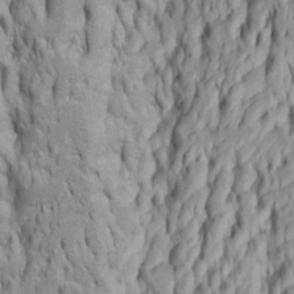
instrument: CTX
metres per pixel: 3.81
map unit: Htu
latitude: -5.5399
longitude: 151.5021
